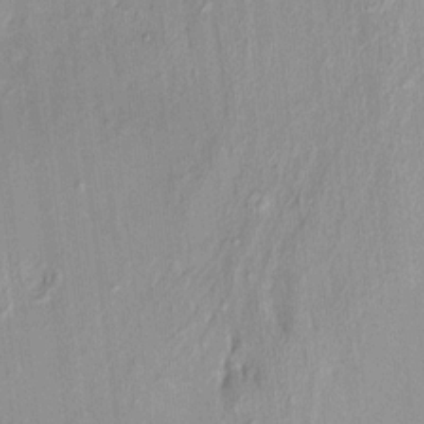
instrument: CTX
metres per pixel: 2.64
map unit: HNhu
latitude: 7.8772
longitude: -1.8772
